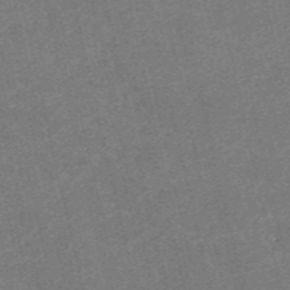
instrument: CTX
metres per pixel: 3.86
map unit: HNb
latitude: -54.8786
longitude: -40.0822
